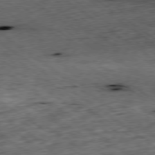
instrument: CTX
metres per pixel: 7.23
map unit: Ap
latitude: -79.2942
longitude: -52.1200
